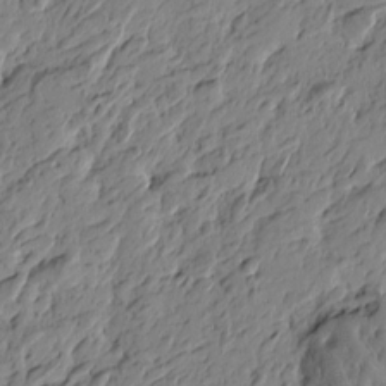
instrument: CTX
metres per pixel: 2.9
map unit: Htu
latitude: -4.1416
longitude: -178.8569
